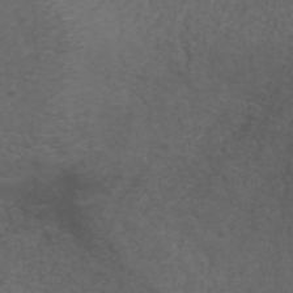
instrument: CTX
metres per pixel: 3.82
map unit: ANa
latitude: 38.8758
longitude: 23.6155
